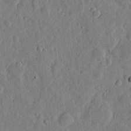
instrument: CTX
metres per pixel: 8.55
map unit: eHh
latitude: 5.7827
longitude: -71.8583
